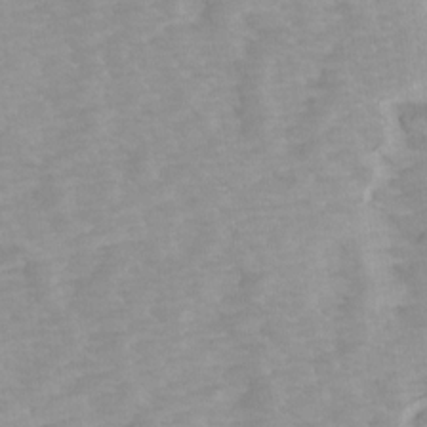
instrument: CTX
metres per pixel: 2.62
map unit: Ave
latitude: 14.3657
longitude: -103.6127
